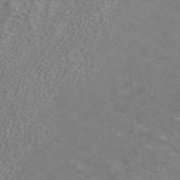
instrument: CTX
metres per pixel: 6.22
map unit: ANa
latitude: 42.4412
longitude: 25.7100
